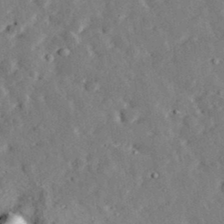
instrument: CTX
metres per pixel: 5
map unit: lHvf
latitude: 33.0270
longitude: -83.3292
